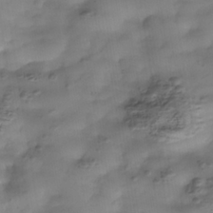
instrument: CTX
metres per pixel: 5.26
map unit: Nhe
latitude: -37.9178
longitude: -117.3104
